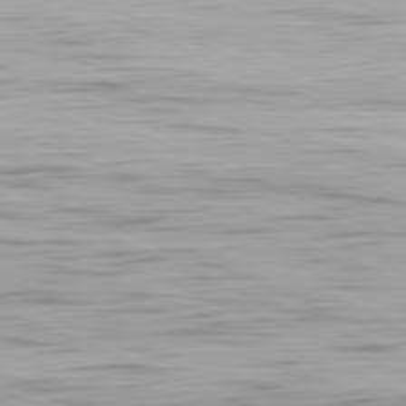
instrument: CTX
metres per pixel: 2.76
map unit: Ap
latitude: -82.2739
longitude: -76.7813
